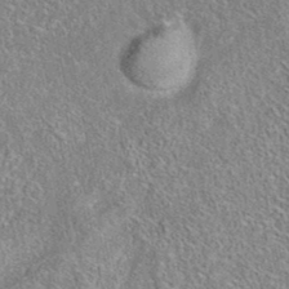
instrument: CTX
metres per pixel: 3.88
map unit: eAb
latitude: 35.8772
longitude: 112.7274
